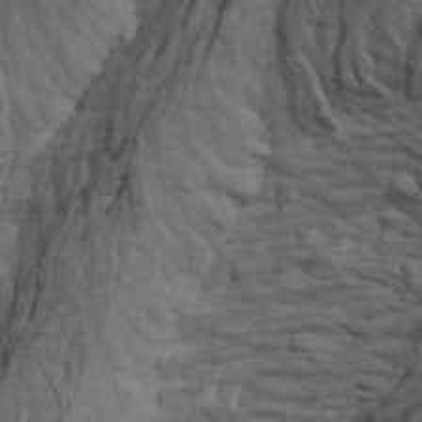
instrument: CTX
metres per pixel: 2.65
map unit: Htu
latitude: -3.5966
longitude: -73.4805
